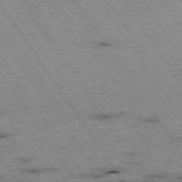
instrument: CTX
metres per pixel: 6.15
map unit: Hpe
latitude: -74.5574
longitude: 1.4644
